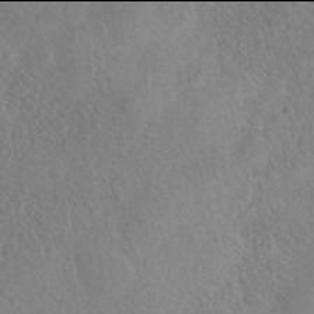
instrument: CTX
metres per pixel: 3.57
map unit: Nhe
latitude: -42.0094
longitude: -110.7624
